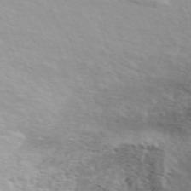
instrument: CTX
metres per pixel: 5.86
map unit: ANa
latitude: 51.2159
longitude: -71.0080
